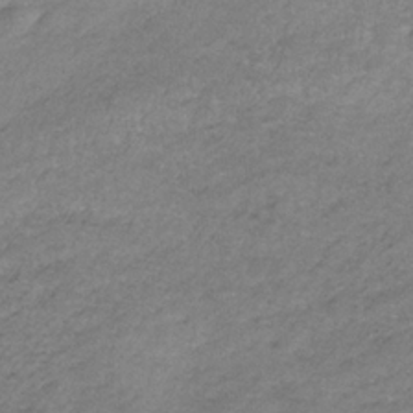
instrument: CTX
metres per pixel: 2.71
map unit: HNb
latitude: -33.7100
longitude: 61.8611
